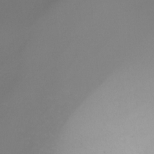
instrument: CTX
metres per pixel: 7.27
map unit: Ht
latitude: -16.3873
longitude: -45.9528
